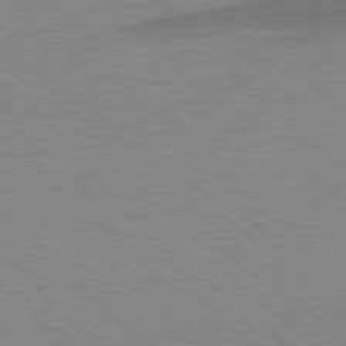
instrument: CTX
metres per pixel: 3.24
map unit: lApd
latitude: 77.7260
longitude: -59.9150
